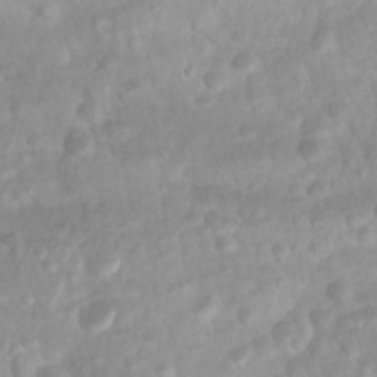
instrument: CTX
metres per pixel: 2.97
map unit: Nhu
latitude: 27.0081
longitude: -62.6680
